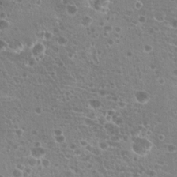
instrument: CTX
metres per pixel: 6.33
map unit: Hto
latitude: 20.8947
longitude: -41.3103
